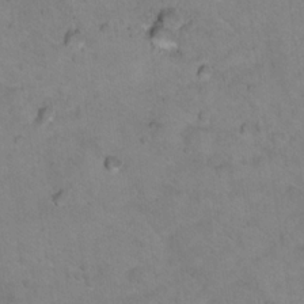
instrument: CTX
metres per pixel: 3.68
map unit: Nhu
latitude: 16.1956
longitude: -32.7057
